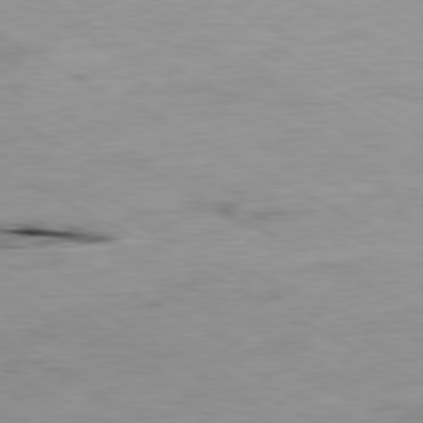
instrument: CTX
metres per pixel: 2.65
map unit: Ap
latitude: -80.1417
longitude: -76.5356
